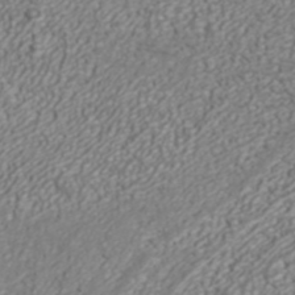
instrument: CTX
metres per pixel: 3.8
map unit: ANa
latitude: 42.2712
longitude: 28.7274
